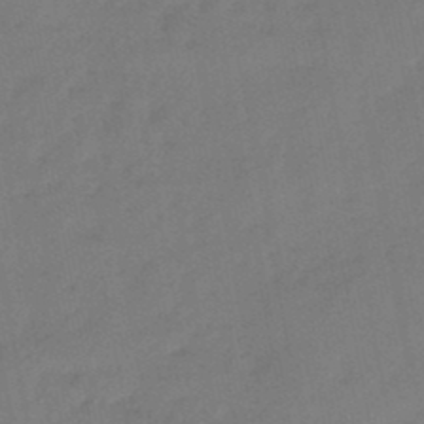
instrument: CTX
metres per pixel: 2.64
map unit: eHb
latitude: -46.9352
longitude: 80.6519
